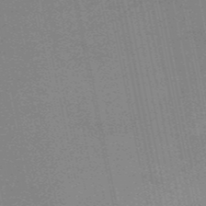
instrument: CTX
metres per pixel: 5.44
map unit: HNb
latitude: -53.1809
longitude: -47.5749
